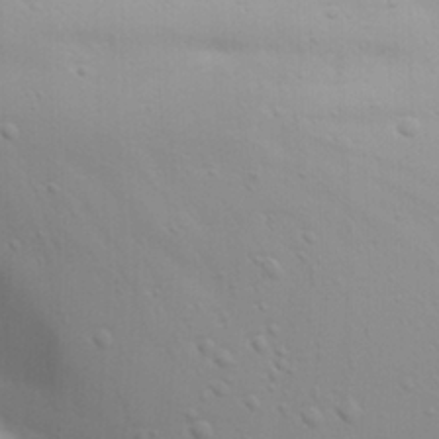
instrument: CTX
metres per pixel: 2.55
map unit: eHh
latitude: 20.1389
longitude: -72.9892
